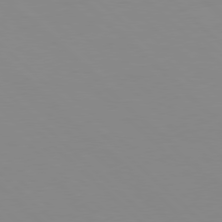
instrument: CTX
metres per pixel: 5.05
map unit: Hpe
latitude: 77.7827
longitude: -164.9892
